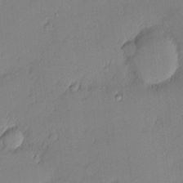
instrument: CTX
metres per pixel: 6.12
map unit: eHh
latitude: 3.5749
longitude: -75.6505
